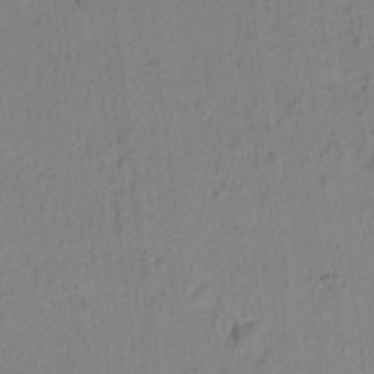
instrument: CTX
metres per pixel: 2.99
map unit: lAvf
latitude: 8.0255
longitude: 165.3510
